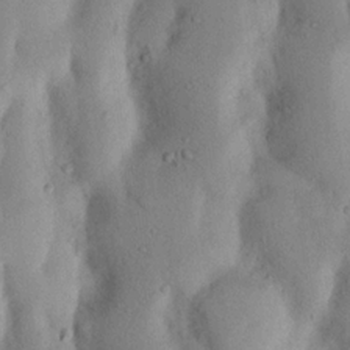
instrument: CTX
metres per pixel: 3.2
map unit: Nhu
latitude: 17.7072
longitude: -75.7639
